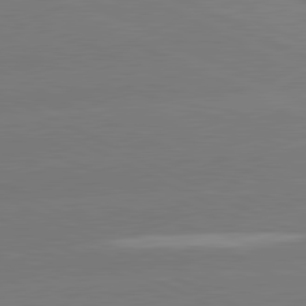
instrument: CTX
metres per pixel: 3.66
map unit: lApd
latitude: 81.2915
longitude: -154.2145
